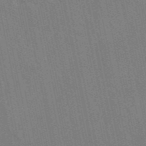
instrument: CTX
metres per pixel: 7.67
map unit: ANa
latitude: 48.2522
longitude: -75.9717
